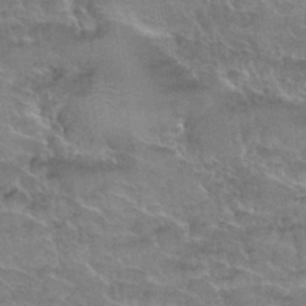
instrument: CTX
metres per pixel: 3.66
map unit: Hto
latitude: 35.7449
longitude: -45.6505
